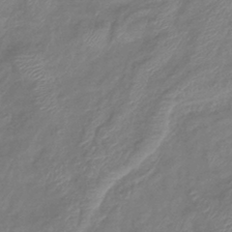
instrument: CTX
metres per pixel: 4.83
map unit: eHb
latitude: -41.5966
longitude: 81.8989
